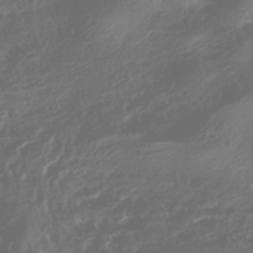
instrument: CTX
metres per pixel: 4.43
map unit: HNhu
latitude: -43.1620
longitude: 104.0472
